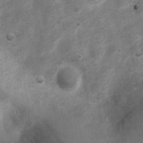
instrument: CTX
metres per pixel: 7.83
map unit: Nhu
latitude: 6.8569
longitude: -23.5560
